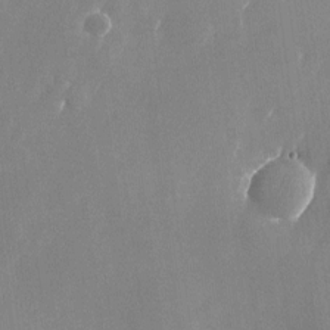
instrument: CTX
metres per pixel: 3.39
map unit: Nhu
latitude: -24.5385
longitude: -70.7057
